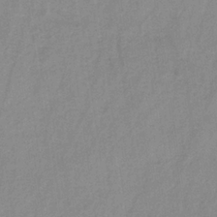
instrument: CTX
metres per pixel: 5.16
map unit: HNb
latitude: -31.4643
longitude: 63.5210
